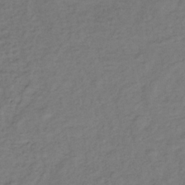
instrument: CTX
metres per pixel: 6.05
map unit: lHb
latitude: -35.1620
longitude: 69.5966
